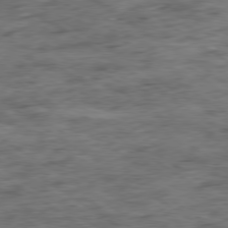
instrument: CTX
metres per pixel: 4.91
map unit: Ap
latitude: -79.7666
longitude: -48.7435
